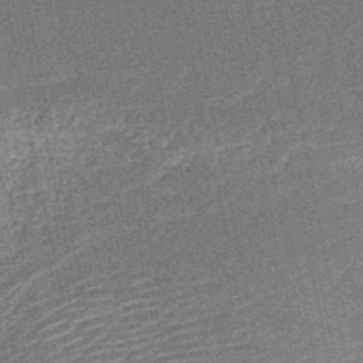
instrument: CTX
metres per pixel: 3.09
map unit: HNb
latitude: -51.7478
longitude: -49.0269
